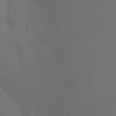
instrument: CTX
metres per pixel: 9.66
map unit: Aa
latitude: 26.6680
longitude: -145.7072
